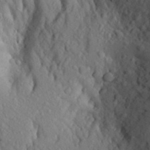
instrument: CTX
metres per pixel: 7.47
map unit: Aa
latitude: 25.7071
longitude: -147.8017
